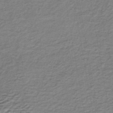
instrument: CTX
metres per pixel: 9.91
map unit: lHb
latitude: -35.0675
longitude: 61.1431
